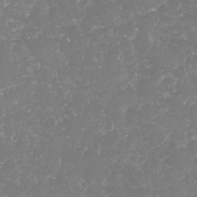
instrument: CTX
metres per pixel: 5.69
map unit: lHvf
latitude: -16.0283
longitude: -98.2900
